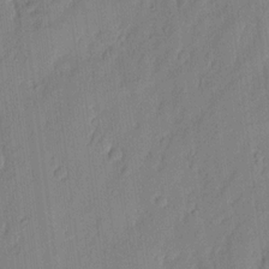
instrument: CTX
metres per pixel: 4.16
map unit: eHh
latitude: 4.4979
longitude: -76.8947
